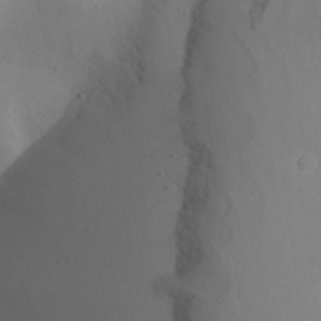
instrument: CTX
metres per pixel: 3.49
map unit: Aa
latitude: 31.0270
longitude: -141.1403
